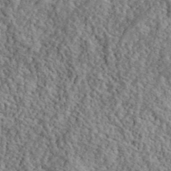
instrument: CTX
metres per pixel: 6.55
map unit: lHvf
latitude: 40.7435
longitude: -86.1767
